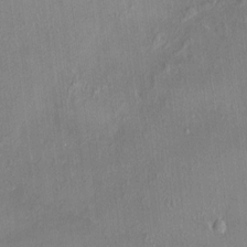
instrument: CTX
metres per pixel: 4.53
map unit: HNhu
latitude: 3.0836
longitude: 8.2172
